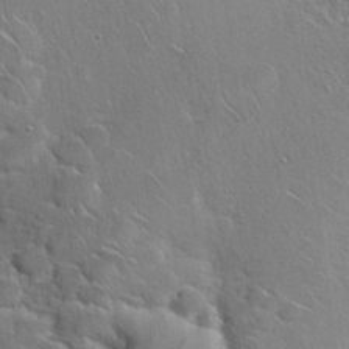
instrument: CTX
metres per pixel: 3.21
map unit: Hto
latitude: 19.8016
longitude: -49.3671
